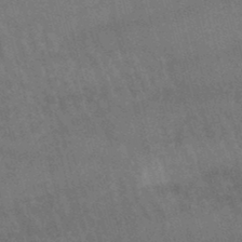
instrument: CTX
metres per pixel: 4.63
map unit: lHb
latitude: -47.2943
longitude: 76.6330
